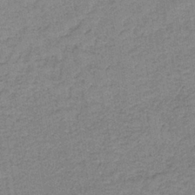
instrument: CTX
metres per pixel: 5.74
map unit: eAb
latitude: -36.2550
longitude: 52.0472
